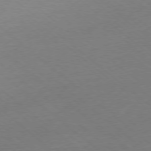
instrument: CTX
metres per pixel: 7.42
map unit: Ap
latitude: -77.8422
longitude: -96.2522
